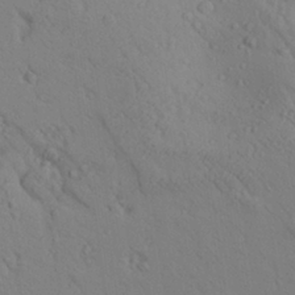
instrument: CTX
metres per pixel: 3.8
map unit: Aa
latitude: 25.7827
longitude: -148.3845
